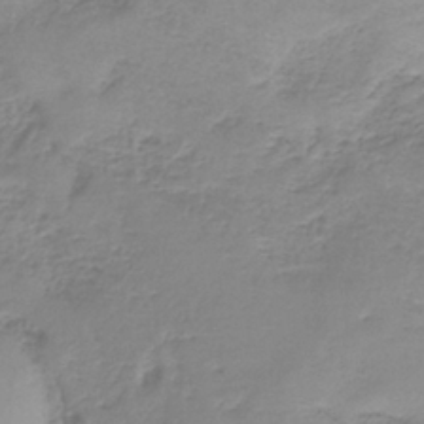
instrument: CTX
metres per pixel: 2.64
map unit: HNb
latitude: -36.0094
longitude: 56.6329
